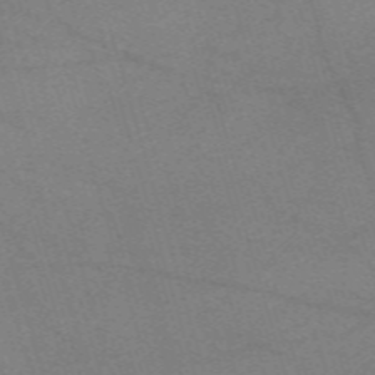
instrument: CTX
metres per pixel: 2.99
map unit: eHh
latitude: -61.6911
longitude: 54.1039
